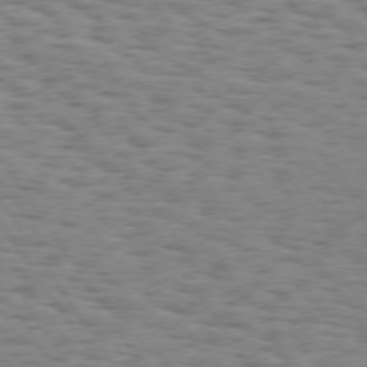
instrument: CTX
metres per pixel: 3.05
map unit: Hpe
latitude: 73.8017
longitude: -132.2523
